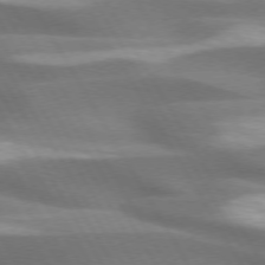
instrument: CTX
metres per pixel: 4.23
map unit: lApd
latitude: 73.6505
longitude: -52.7624
